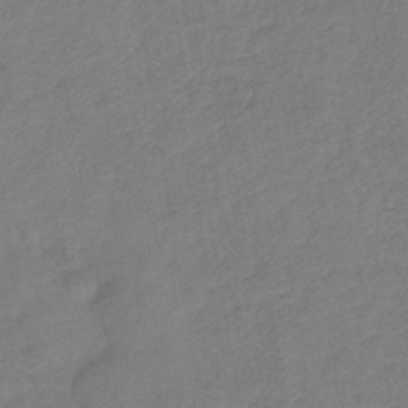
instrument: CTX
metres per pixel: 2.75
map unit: eHb
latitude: -42.0661
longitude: 79.8233
